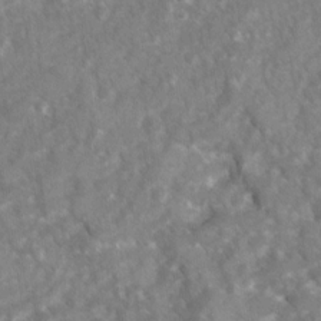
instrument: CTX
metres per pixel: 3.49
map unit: Ave
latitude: 17.1403
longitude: -130.8569
